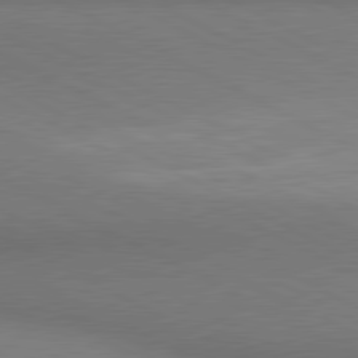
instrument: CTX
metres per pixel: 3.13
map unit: lApd
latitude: 80.6679
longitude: 139.5399
